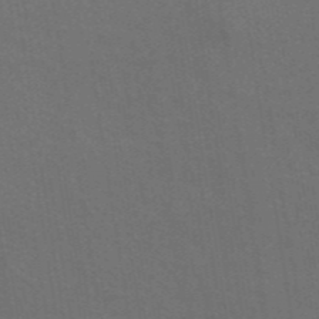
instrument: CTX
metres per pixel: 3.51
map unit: ANa
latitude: 43.7639
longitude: 28.3117
